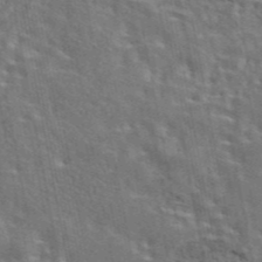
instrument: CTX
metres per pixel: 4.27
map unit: eAb
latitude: 43.9150
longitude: 113.3699
